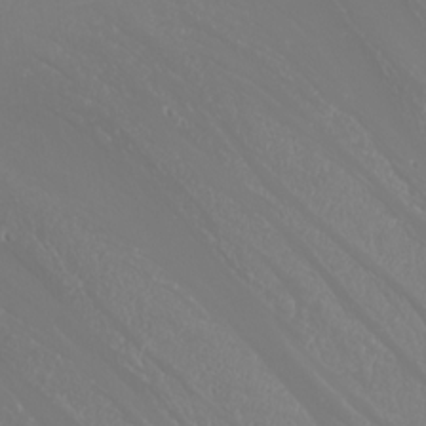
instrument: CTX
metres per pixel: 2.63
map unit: eHh
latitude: -5.5588
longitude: -87.2537
